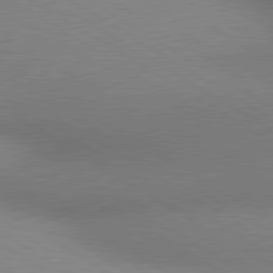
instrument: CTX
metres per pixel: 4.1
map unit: lApd
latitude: 80.4034
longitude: 126.5195
